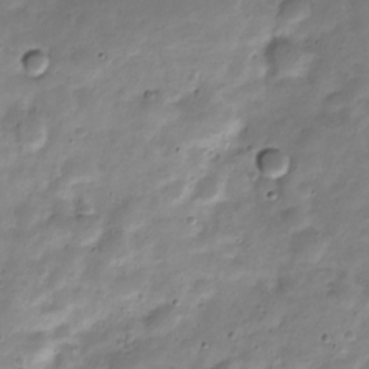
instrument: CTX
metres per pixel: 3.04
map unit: Nve
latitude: -22.7841
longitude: 104.6707
